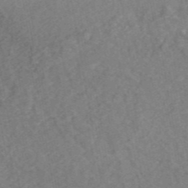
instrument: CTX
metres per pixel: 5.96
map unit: ANa
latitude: 43.7450
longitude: 26.5384
